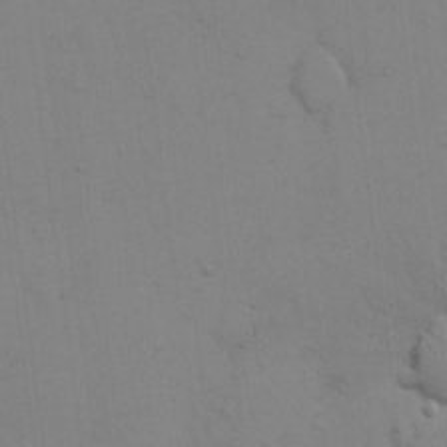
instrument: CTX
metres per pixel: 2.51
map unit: eHh
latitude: 17.4237
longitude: -62.7624
